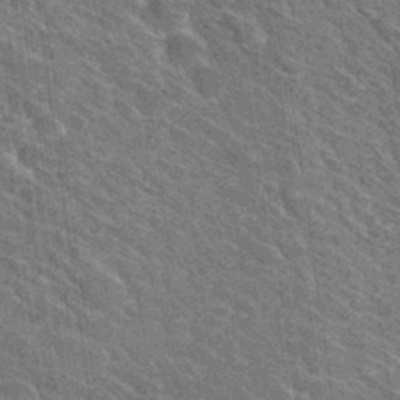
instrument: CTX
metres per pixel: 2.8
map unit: Hto
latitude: 31.6127
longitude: -44.3278
